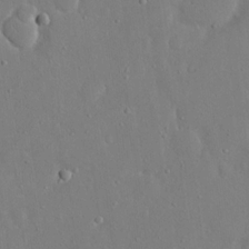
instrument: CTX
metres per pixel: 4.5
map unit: eHh
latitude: 16.2900
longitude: -71.0647
